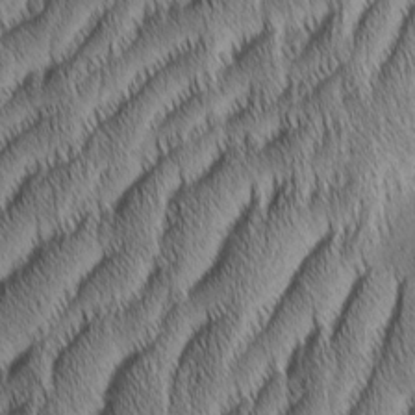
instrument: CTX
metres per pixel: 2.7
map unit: Aa
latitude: 6.8758
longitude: -130.8380
